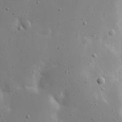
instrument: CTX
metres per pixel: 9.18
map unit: eHh
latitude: 18.8380
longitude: -71.4993
